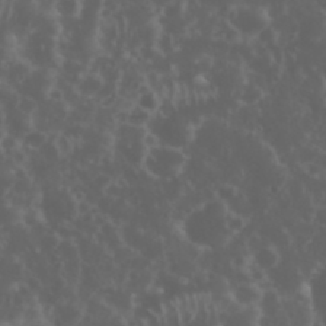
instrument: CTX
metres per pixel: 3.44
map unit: eHh
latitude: 34.7057
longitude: -59.6883
